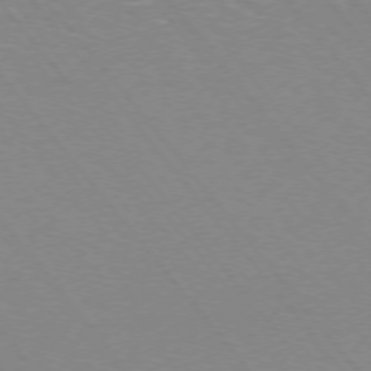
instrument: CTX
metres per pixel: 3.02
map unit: Ap
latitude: -75.6155
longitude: -69.6505
